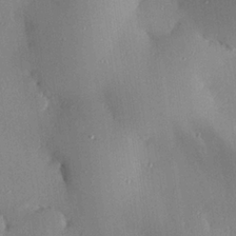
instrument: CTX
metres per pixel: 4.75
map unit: Hve
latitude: 25.8583
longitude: -90.8758
